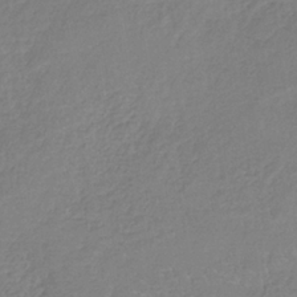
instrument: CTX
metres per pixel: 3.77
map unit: HNb
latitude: -34.8786
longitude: 55.2376
